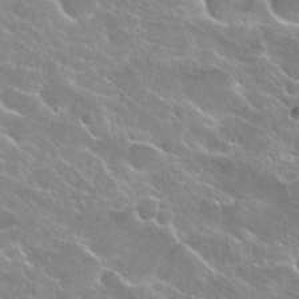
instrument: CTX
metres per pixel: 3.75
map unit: Hto
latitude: 25.5182
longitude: -37.8772
